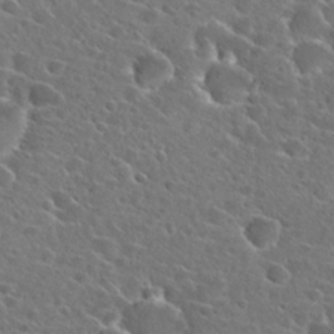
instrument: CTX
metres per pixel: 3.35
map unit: Hto
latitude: 24.5356
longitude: -45.5938
